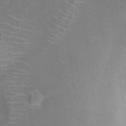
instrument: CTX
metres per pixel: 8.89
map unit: Ht
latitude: 15.1026
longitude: -41.4048
